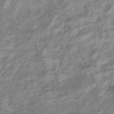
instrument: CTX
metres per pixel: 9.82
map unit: eHb
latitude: -37.8233
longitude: 77.5588
